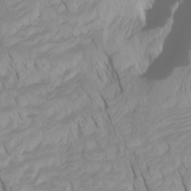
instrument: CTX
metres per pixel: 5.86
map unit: Htu
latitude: -6.5007
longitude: -69.6883
